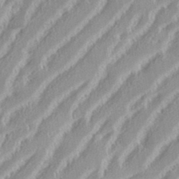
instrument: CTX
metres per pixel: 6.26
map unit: eHh
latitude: 35.3103
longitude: -132.9703
